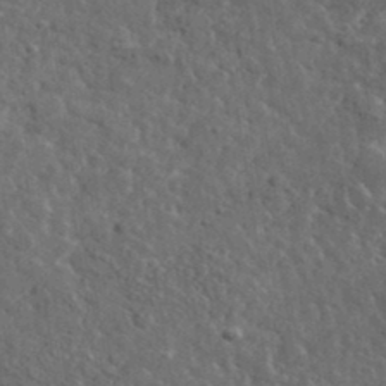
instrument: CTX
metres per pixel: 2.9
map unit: lHvf
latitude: 36.6113
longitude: -88.1011
